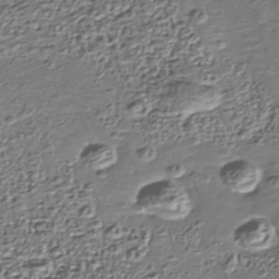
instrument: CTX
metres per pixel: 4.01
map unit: Nhu
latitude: -40.2172
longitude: -86.1389
